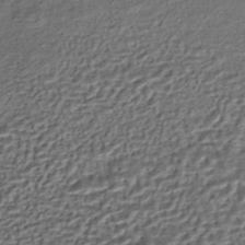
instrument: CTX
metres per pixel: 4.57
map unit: HNhu
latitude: -45.2754
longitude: 106.3118
